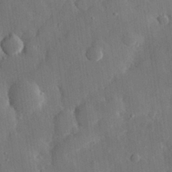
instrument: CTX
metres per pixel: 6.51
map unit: eHh
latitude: 29.0458
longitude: -79.4427
